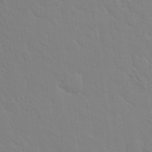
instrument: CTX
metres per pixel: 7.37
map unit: Hto
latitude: 16.4601
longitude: -39.5560
